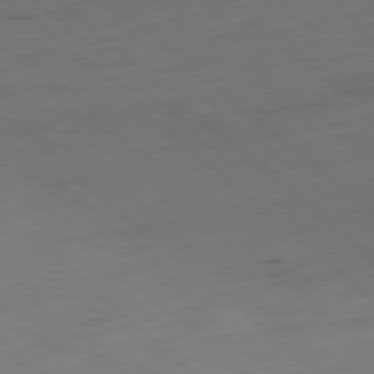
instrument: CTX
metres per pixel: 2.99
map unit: Hpe
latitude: -78.3684
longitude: -17.8205
